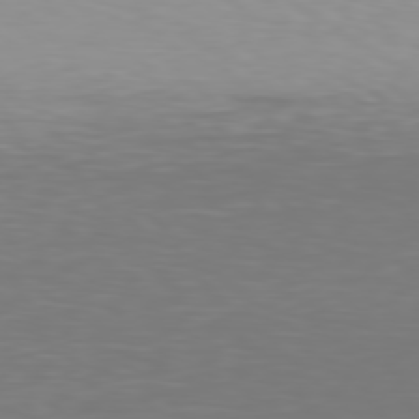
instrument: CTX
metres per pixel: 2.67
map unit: Hpe
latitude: 78.5735
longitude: -167.8961
